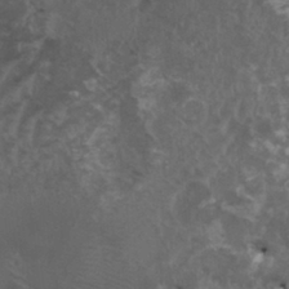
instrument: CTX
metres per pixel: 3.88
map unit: HNhu
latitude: 4.1389
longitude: 3.6343
